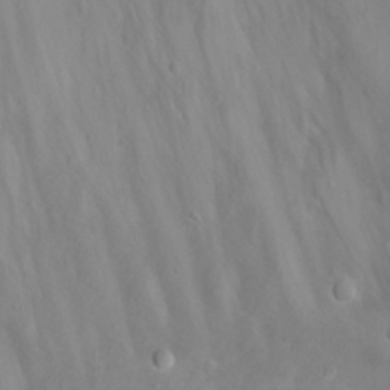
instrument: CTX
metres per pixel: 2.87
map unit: eHh
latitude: 24.8380
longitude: -63.6505
